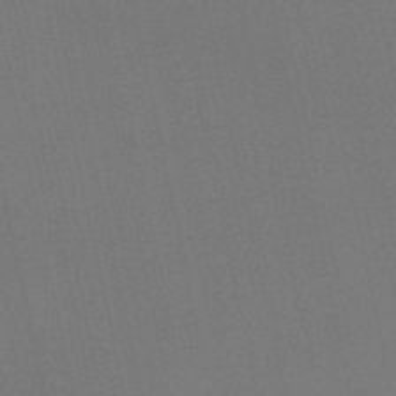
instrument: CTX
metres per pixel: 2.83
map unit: lHb
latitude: -48.5196
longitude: 69.0864
